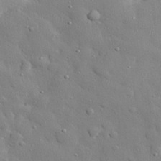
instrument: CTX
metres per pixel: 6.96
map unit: eHh
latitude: 28.4601
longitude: -78.2523
